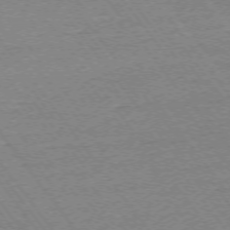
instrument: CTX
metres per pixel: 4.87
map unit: Ap
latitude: -74.5574
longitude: -82.3845
